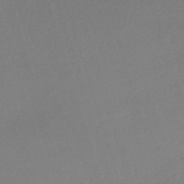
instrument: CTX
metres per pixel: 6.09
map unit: eHh
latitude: -61.6344
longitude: 53.0486
